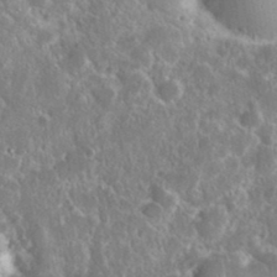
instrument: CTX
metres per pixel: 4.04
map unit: eHh
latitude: 36.8758
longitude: -60.8569
